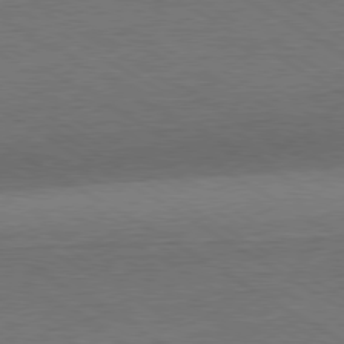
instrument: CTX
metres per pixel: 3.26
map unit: Hpe
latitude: -80.6141
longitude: 19.4832
